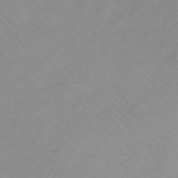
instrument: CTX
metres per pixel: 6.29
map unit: lHb
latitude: -37.1809
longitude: 72.1039
